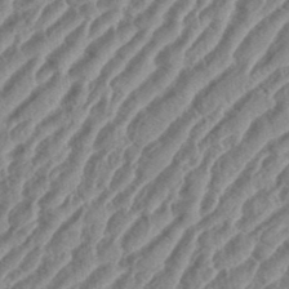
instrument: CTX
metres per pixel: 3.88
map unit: eHh
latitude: 36.3279
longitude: -135.1403
